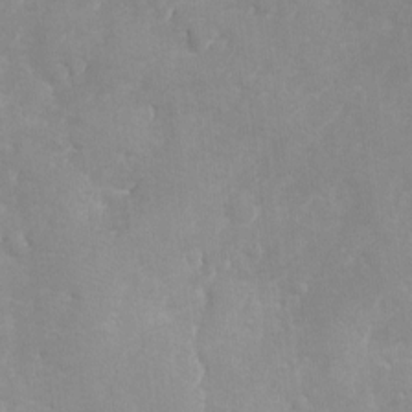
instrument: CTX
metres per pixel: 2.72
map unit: Ave
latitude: -8.1228
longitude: -117.6127
